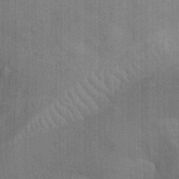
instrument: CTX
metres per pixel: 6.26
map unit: Ht
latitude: -11.2943
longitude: -22.2522
